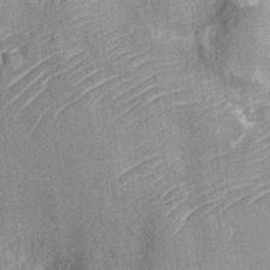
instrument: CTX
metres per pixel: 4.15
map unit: Nhu
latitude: -12.6330
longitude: -23.5749
